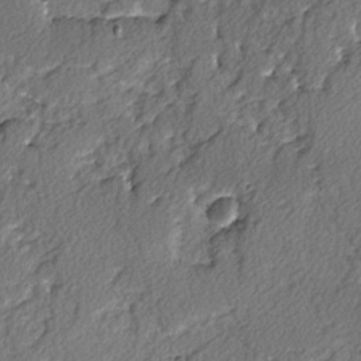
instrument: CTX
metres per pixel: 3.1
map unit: lAvf
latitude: -3.3509
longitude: -108.1577
